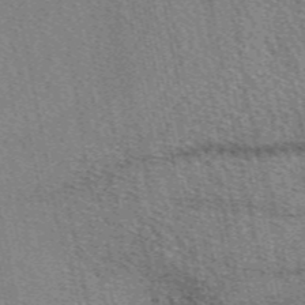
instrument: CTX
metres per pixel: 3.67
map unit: eAb
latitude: 50.3278
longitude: 112.3873
